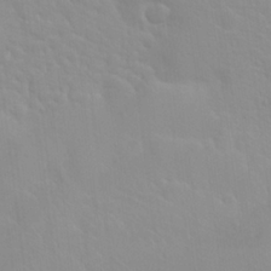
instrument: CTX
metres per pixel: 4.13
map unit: Hto
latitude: 20.1578
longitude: -33.9150
